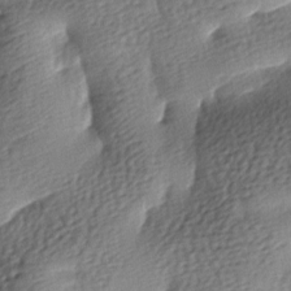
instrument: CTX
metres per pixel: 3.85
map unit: lAa
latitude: -8.4251
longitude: -126.5168
